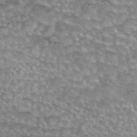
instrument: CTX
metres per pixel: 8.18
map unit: eAb
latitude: 44.2144
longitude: 104.1417
